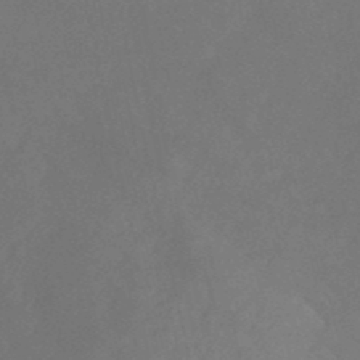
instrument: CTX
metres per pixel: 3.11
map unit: lHb
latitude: -38.0283
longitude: 73.2754
